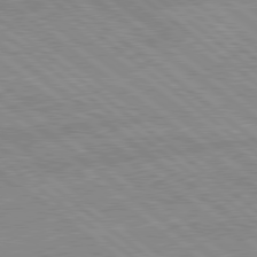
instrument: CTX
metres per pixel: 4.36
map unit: Hpe
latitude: 78.8002
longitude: -144.1578
